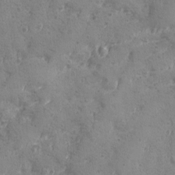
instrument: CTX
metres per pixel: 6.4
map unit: Ave
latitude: -8.4251
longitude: -119.0080
